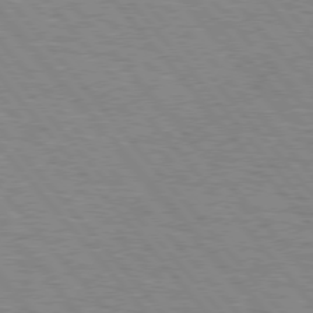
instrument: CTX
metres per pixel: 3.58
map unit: lApd
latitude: 75.9528
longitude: -75.0458
